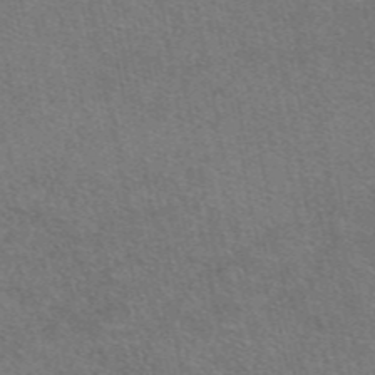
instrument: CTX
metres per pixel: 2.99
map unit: eAb
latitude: 47.8773
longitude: 114.0661
